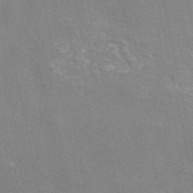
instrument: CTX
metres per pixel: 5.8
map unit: eAb
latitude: 46.0822
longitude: 115.8611
